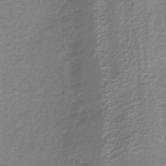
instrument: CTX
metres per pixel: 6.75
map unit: HNb
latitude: -34.5574
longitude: 53.1620
